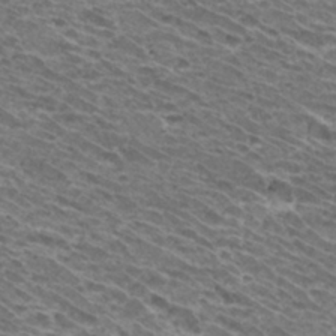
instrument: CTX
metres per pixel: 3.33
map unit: Hto
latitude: 32.9514
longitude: -40.5734
